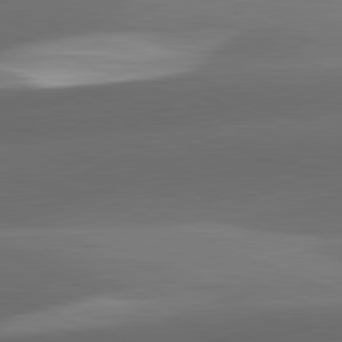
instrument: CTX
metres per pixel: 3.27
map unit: lApd
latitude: 81.8772
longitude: 132.3685
